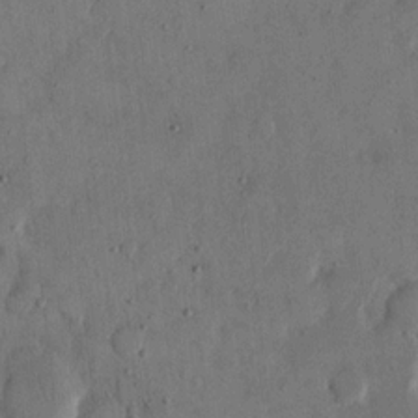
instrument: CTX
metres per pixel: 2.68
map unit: eHh
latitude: 14.0822
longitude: -68.3467
